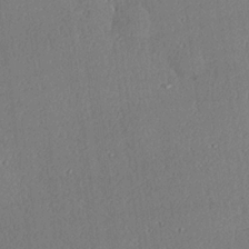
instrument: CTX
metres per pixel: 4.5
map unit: Hve
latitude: 19.0080
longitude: 149.7289
